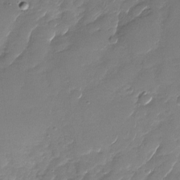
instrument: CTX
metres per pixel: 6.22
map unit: Nhu
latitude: -28.5763
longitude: -64.9892
